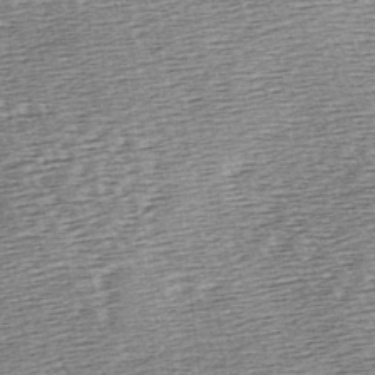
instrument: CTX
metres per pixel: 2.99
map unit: lAa
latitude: -2.9541
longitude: -126.5924
